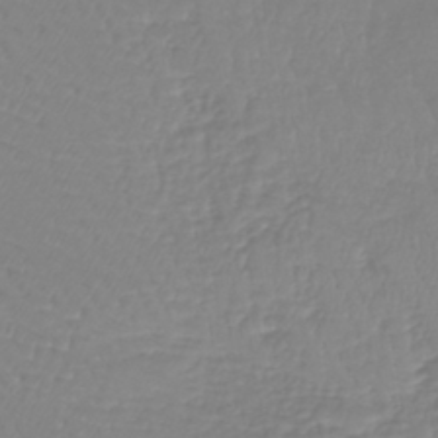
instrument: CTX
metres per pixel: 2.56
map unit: lHb
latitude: -41.6155
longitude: 71.2565
